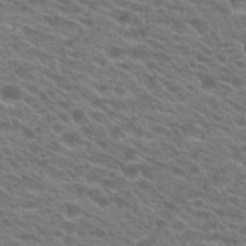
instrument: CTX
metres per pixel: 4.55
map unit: Hto
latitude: 22.7813
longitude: -37.5182
